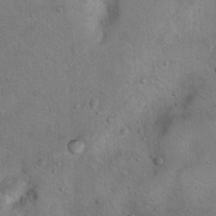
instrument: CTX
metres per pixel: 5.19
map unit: Nhu
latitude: 13.0270
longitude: -26.9325
